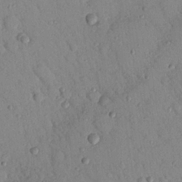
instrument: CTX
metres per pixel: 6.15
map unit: Nhu
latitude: 23.1025
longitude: -75.5560
